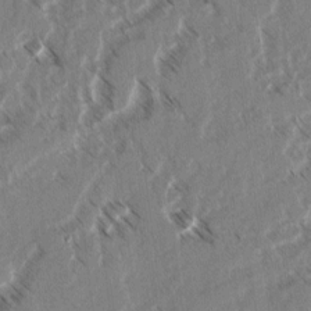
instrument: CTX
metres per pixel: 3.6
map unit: lAvf
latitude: 4.1200
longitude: -105.9339
